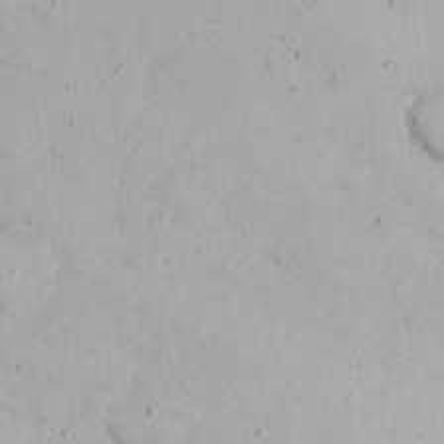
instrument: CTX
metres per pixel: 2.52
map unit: Nhu
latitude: 20.7058
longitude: -72.5546
